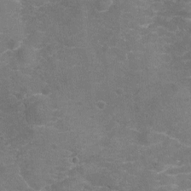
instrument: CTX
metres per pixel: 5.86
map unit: Nhu
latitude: -18.2362
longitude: -56.8191
